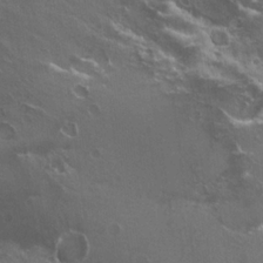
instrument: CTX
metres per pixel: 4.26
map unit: Nhu
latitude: 19.9906
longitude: -31.2159
